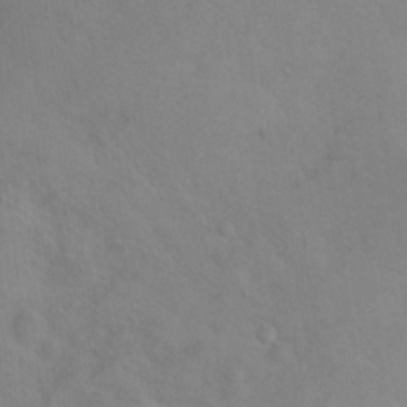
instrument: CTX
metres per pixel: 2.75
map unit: Nhu
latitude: 13.1592
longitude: -36.3845
